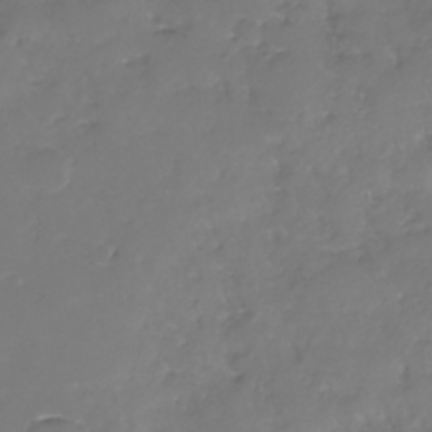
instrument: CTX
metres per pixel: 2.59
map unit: Nhe
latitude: -32.7464
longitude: -93.6694
